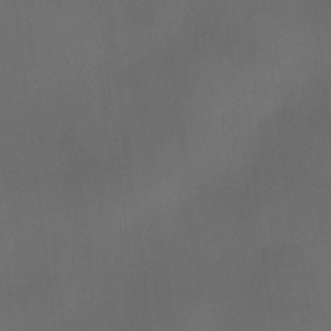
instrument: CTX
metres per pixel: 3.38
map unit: HNhu
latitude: 10.1011
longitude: 9.8989
